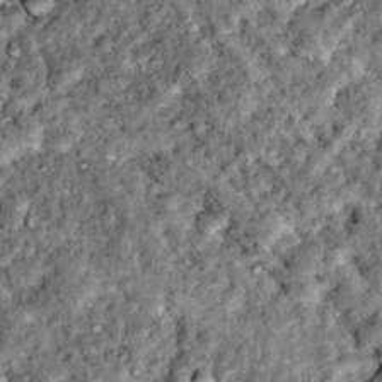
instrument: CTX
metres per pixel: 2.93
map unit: Hto
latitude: 14.6491
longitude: -35.4426
